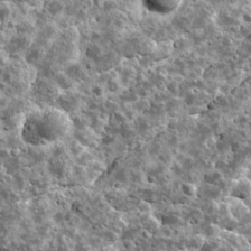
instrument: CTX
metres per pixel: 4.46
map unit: Ave
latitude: 17.5371
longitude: -134.8191
